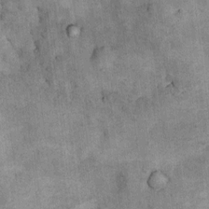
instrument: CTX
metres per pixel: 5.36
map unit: Nhu
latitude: 7.4048
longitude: -23.8016
